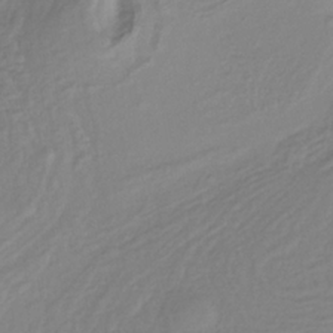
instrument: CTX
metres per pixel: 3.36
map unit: lHb
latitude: -34.3495
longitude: 64.1417
